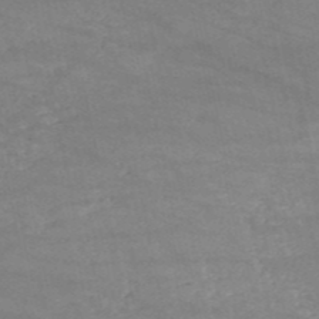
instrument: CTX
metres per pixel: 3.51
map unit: HNb
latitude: -52.0661
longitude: -41.6315
